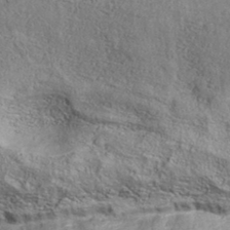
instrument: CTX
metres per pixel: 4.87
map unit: eAb
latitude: 34.9513
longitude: 109.8800
